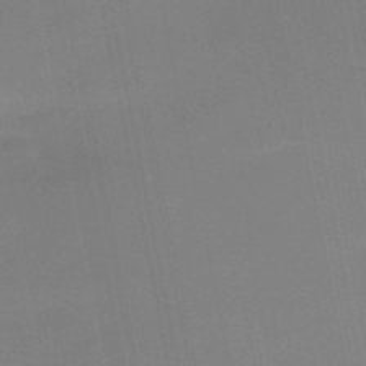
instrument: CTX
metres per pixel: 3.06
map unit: HNb
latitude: -51.1242
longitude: -45.5938
